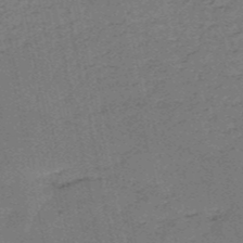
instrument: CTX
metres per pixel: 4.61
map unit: HNb
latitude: -53.3509
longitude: -40.0822
